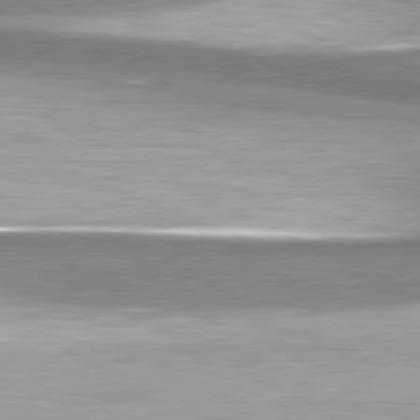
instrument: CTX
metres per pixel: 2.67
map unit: lApd
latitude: 81.4048
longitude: 168.1227
